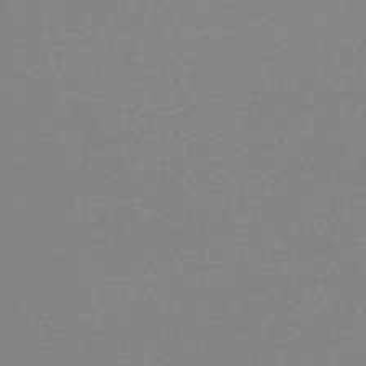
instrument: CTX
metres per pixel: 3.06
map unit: lHb
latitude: -46.7841
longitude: 76.1795
